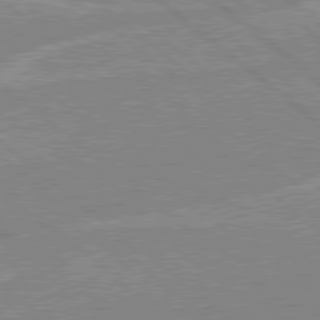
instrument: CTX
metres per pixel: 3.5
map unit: Hpe
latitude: 78.3656
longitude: -160.4223
